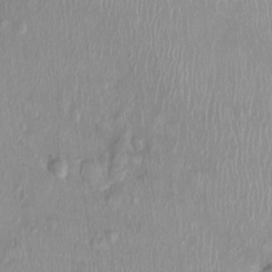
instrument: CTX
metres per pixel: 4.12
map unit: Nhu
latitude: 0.5923
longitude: -15.1215
